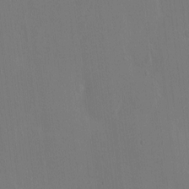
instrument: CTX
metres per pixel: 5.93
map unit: eHh
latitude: -3.2753
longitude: 17.9556
